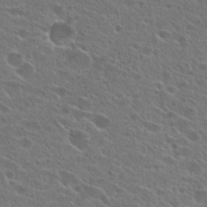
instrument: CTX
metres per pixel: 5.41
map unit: Hto
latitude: 24.8946
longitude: -45.1592
